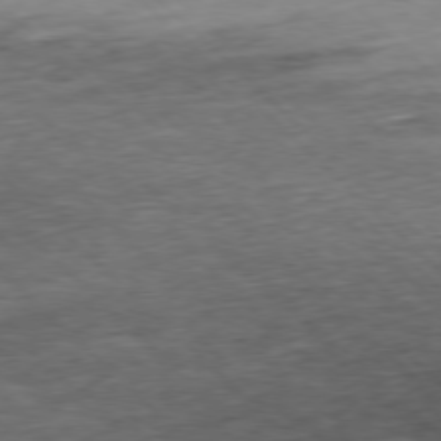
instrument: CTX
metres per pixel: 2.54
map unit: Ap
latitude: -77.8989
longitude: -60.9513
